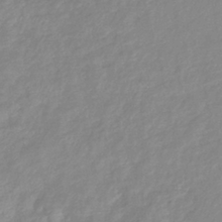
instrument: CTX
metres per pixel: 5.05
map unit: eHb
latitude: -40.1228
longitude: 81.1431
